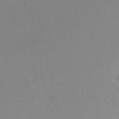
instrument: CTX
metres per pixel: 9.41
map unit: HNb
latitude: -54.8030
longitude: -45.7827
